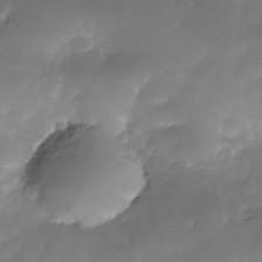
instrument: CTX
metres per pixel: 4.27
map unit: Nhe
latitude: -35.2754
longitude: -146.0822
